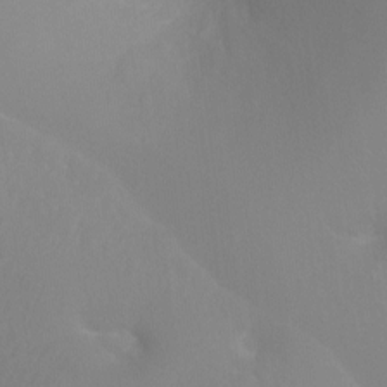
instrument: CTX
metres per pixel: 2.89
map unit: Ht
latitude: -3.1620
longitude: -26.1200
